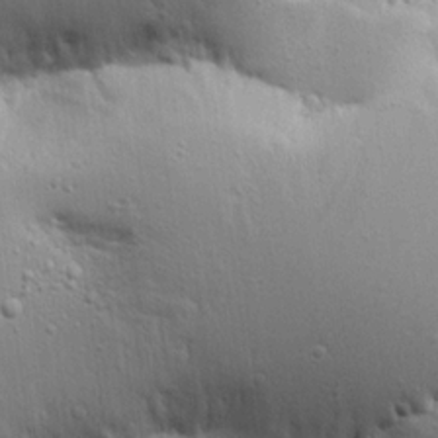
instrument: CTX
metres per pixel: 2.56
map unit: Ave
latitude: 17.8583
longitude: -141.6316
